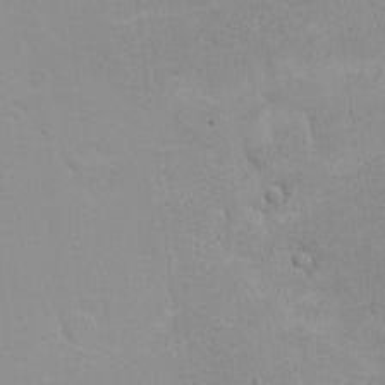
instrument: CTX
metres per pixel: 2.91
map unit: eHh
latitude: -8.2739
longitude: -70.4601
